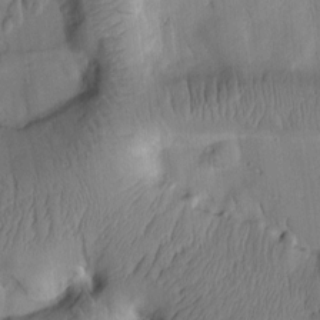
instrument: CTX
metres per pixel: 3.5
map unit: Htu
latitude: 2.3278
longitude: 178.1228
